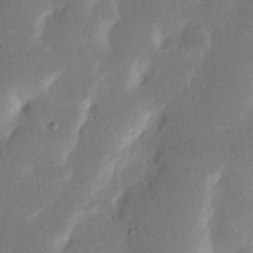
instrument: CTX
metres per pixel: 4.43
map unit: Nhu
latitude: 19.4237
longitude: -74.4979
